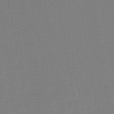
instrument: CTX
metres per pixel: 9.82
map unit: lHb
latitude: -46.3117
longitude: 69.5210
